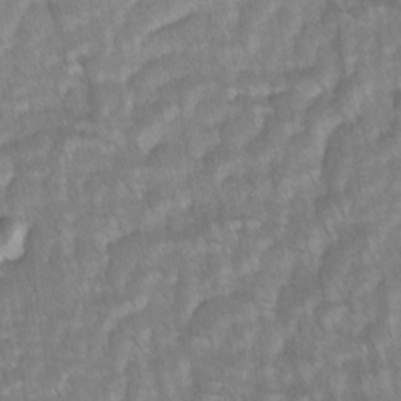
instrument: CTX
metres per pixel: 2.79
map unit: lAvf
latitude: -1.7667
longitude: -113.7638
